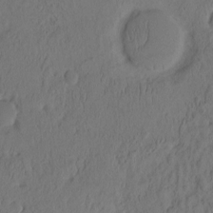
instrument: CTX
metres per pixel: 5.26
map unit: eHh
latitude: -1.9556
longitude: 16.7652
